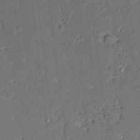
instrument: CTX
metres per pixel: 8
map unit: Aa
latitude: 13.2348
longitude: -139.5749
